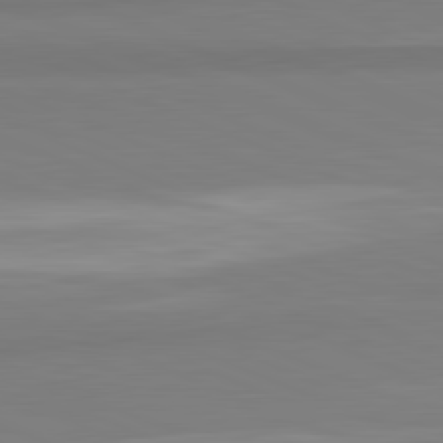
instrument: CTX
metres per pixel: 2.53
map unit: lApd
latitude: 81.9150
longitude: 177.7289
